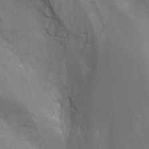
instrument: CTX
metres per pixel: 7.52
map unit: Nhu
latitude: -8.7463
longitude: -44.6868
